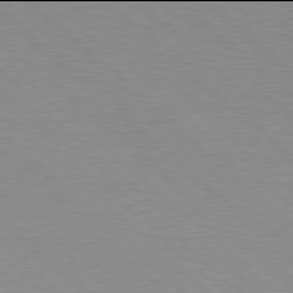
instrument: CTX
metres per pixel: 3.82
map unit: Hpe
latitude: 77.9906
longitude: -153.7261
